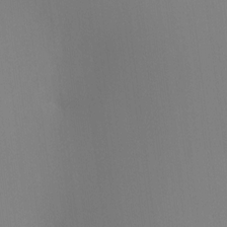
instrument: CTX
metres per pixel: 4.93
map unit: HNhu
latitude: 10.3656
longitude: 22.6519
